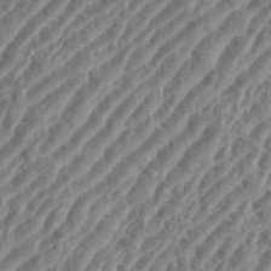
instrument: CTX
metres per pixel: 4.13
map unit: eHh
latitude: 35.8961
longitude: -135.1781
